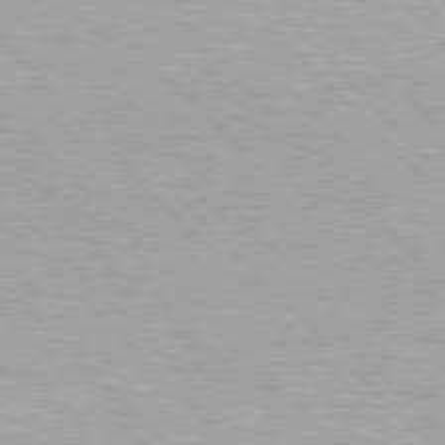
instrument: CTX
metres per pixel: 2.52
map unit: Hpe
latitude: 76.4601
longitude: -156.2711
